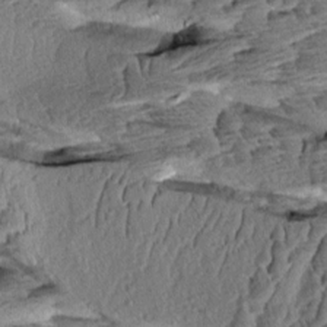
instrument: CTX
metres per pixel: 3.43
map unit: Aa
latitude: 8.2334
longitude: -133.4049
